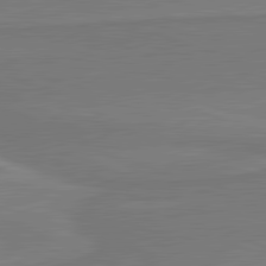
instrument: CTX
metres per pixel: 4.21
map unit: lApd
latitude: 81.5371
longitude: 169.1242
